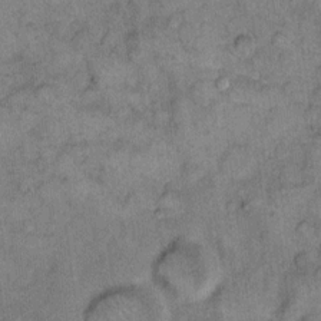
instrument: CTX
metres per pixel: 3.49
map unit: eHh
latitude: 11.8772
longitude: -64.0633
